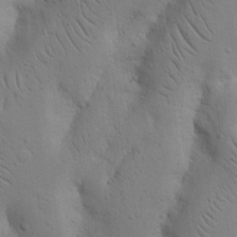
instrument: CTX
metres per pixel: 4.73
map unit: Nhu
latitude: 15.2537
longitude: -74.9514
